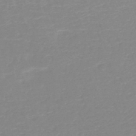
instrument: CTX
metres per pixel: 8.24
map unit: HNb
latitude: -48.9164
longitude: -43.8961
